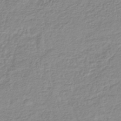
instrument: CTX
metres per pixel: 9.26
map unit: lHb
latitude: -42.7841
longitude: 72.5762
